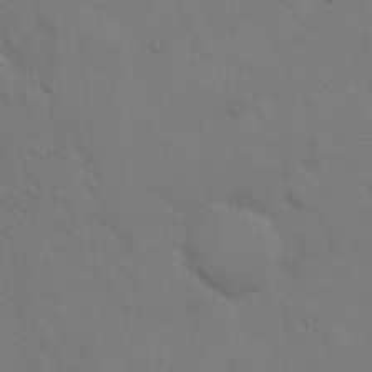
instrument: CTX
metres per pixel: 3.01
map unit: eHh
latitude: 18.4979
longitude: -62.9892
